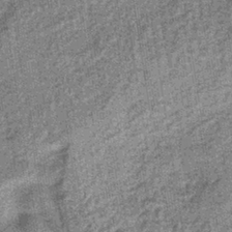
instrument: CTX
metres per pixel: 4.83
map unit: lHb
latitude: -38.1983
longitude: 64.0661
